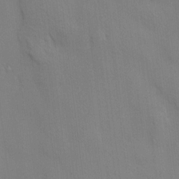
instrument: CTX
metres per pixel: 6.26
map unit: HNhu
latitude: 13.6883
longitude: 11.7100
